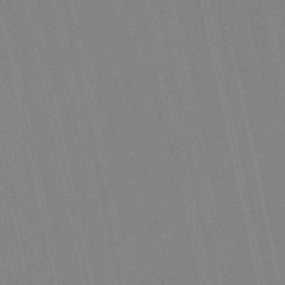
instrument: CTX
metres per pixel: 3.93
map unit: eHb
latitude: -50.2550
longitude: 76.8786
